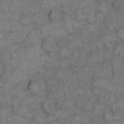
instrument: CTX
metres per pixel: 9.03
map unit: eHh
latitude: 13.9150
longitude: -64.6490
